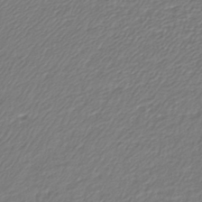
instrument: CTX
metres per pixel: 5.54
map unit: lHb
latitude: -42.2739
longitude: 61.4832
